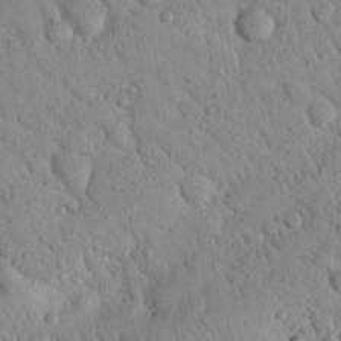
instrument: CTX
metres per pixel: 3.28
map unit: Nhu
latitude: 22.1767
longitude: -76.4412
